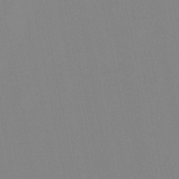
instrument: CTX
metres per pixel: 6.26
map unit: lHb
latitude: -48.1039
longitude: 69.8422
